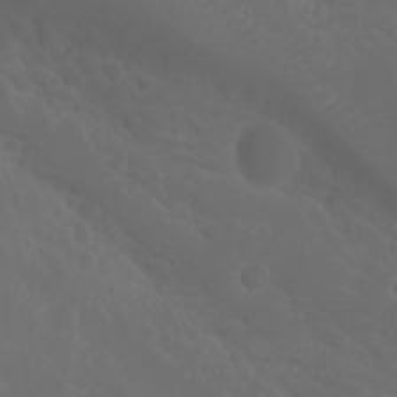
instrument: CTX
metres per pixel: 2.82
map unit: Htu
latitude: -5.1053
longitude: -88.3657
